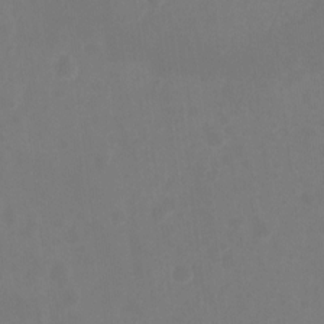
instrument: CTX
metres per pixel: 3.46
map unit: Hto
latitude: -7.6344
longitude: -39.2159
